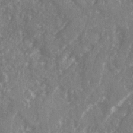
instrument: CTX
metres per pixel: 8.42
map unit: Ave
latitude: 20.3656
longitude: -130.8758
